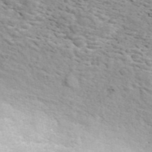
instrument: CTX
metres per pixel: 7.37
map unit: ANa
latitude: 44.1578
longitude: 21.6910
